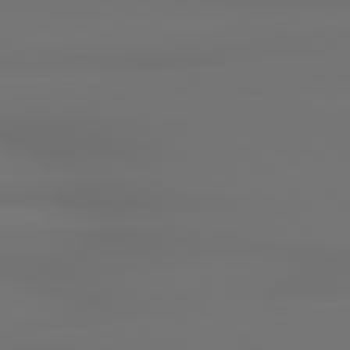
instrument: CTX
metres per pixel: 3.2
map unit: lApd
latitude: 79.3293
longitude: -137.4805
